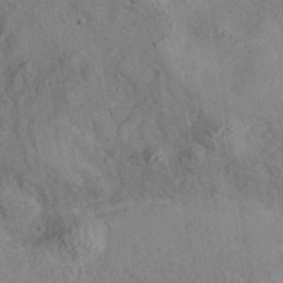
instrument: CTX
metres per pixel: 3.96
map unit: eAb
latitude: 35.1214
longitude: 110.4629
